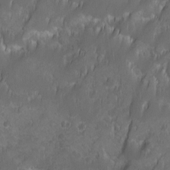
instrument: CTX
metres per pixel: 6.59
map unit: Ave
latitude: 9.9339
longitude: -105.1592
